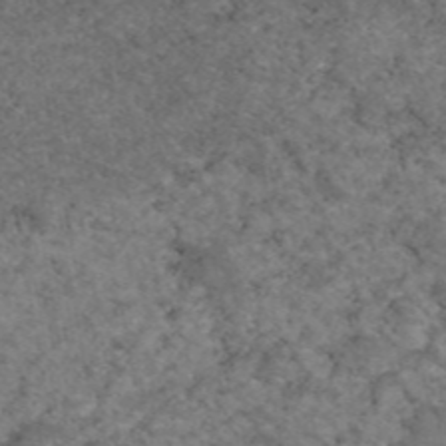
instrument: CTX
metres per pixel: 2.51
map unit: eAb
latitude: 47.1781
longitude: 113.5588
